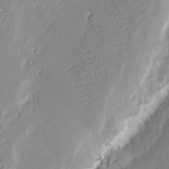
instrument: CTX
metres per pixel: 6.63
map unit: eHh
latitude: 2.4979
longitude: -77.6505
